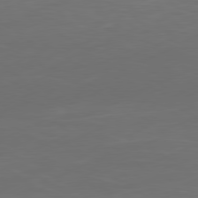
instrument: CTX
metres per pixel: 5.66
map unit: Ap
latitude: -81.3699
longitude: -85.4049
